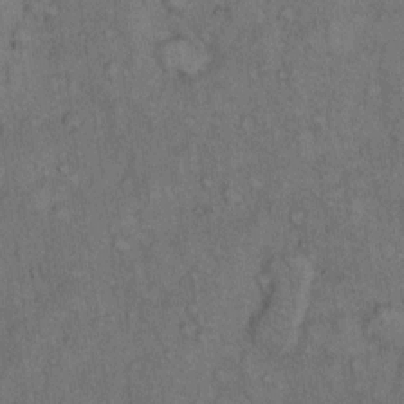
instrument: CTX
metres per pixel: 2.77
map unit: Hto
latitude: 10.9136
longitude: -59.5938
